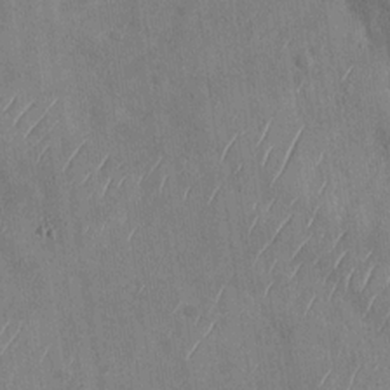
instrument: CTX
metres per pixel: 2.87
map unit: Nhu
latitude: -29.3132
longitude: -59.5749
